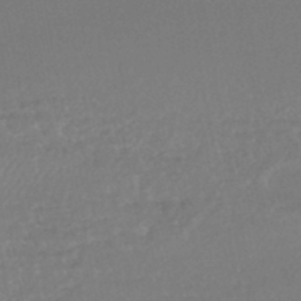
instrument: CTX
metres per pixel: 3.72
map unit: HNhu
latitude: -46.9541
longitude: 97.9367
